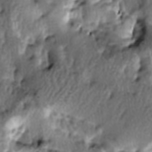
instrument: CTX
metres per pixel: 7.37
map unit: lAa
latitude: -6.3495
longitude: -124.9136
